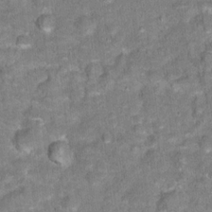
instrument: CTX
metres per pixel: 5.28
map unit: Hto
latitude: 17.4804
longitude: -36.5546
